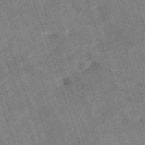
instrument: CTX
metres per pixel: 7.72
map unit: HNb
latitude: -53.8611
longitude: -48.3845
